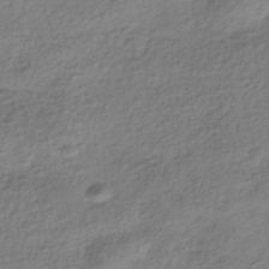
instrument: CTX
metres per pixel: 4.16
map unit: HNhu
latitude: -42.0661
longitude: 99.9745
